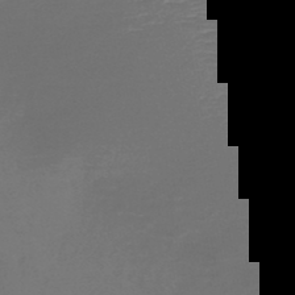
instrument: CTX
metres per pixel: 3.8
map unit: HNb
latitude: -47.3131
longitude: -41.6504
